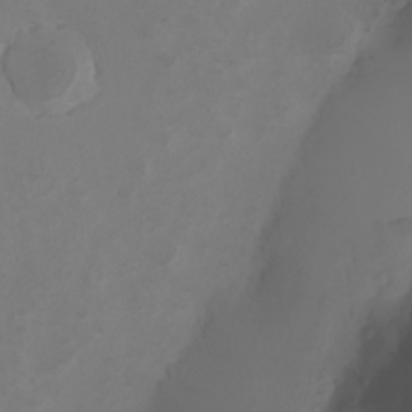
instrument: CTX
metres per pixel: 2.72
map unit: eHh
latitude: -3.3887
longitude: -74.4412
